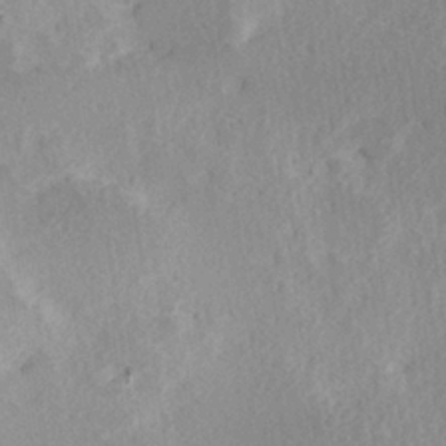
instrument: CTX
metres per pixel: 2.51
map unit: Hve
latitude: 25.9339
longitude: -94.1767
